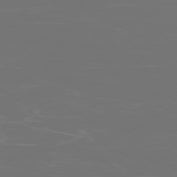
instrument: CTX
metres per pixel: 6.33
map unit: Ap
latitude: -77.4643
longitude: -80.7624
